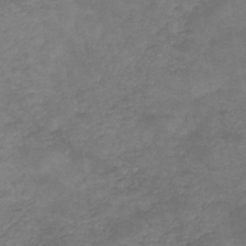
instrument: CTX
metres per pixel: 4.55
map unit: HNb
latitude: -45.9367
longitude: -36.7813
